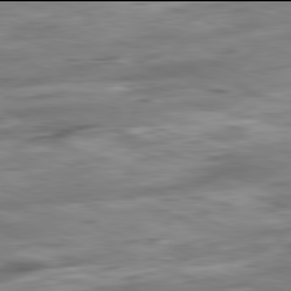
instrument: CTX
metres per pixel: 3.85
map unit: Ap
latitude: -82.0094
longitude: -81.0080
